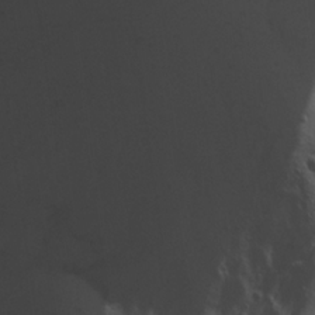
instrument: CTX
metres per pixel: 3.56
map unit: Ave
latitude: 22.8002
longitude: -135.1025
